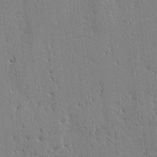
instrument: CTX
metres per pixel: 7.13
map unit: lAvf
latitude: -1.4077
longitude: -105.8206
